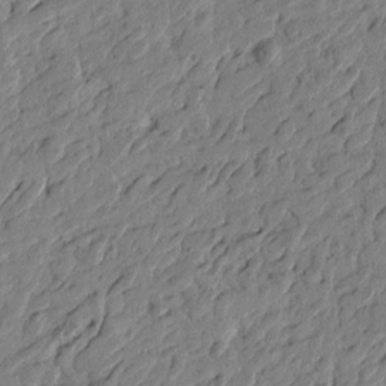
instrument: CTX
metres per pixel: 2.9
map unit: Htu
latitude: -2.7841
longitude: -179.7450
